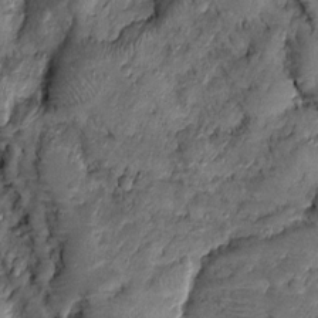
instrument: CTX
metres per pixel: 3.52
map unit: Htu
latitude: -7.0108
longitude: 157.8611
